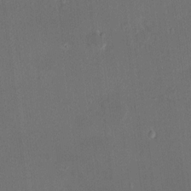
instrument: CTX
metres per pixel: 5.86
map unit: HNhu
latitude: 6.6301
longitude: 7.6722
